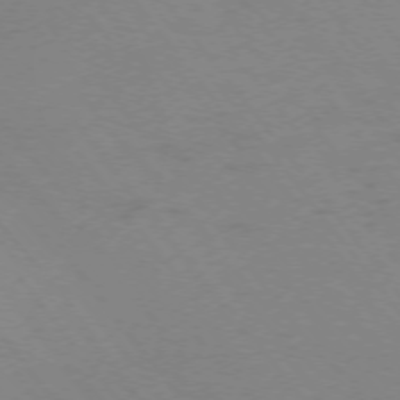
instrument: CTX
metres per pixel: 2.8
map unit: Ap
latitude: -75.4644
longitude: -71.2159
